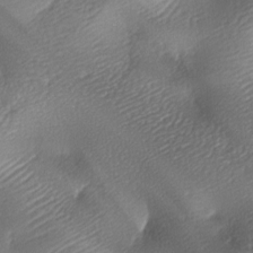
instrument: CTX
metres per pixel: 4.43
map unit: lAa
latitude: -8.8786
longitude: -127.2915
